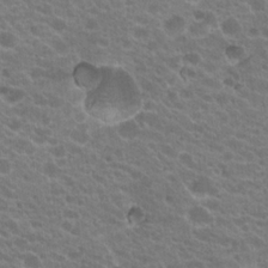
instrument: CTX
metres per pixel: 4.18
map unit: Hto
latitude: 20.3279
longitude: -35.9906
